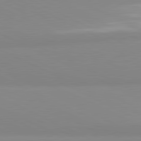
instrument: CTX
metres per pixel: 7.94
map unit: lApd
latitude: 81.4993
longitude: 179.4832
